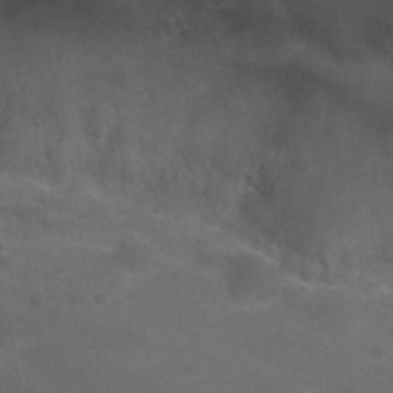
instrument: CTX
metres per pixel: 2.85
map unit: Nhu
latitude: 26.8191
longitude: -50.1955
